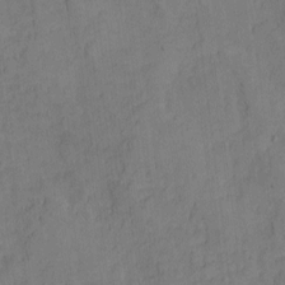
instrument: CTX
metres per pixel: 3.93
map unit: eHh
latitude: -8.5196
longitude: -66.5923
